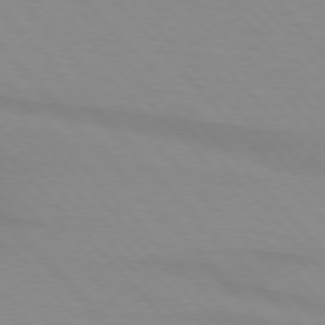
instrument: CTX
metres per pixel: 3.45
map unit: lApd
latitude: 76.1389
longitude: -84.7246
